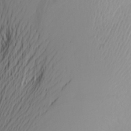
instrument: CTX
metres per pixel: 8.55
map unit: Aa
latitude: 24.8757
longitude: -146.3657
